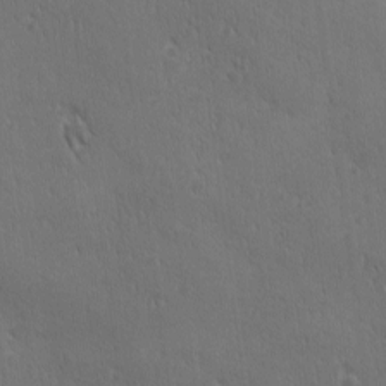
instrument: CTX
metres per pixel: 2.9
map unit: Ave
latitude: -7.9367
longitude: -120.9325
